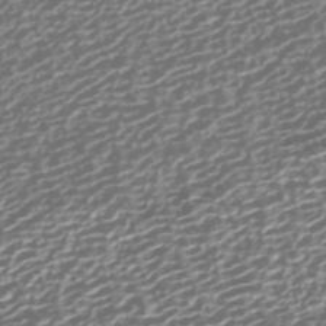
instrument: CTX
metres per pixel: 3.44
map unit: HNhu
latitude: -42.6518
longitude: 106.2740
